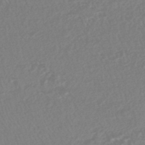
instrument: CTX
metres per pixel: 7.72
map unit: HNhu
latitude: -48.0472
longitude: 102.0094
